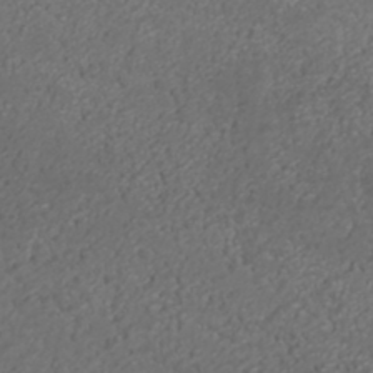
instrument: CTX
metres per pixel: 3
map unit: ANa
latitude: 35.7638
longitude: 14.3684
